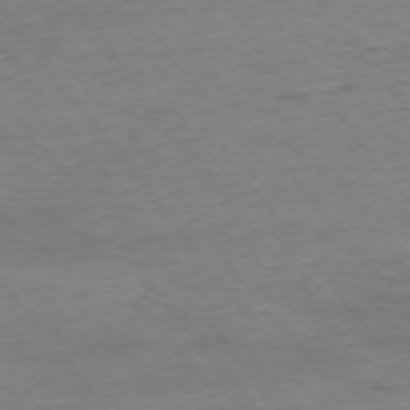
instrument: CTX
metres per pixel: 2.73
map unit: Ap
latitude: -75.2754
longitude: -84.5357
